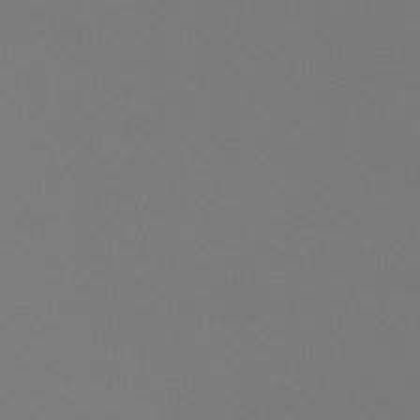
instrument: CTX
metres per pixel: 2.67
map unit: Ht
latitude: -4.7085
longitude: -61.8772
